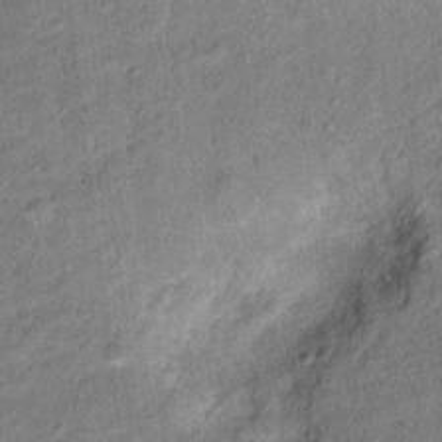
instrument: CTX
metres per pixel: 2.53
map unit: Ht
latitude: 11.7261
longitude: -39.9150
